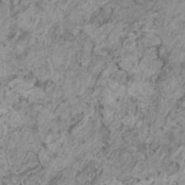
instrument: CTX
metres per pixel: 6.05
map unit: HNhu
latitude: 0.1577
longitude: 4.3684
